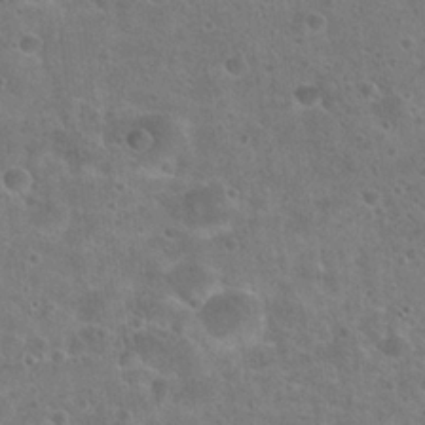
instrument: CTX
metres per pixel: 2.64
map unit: Hto
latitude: 23.1781
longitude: -48.9514
